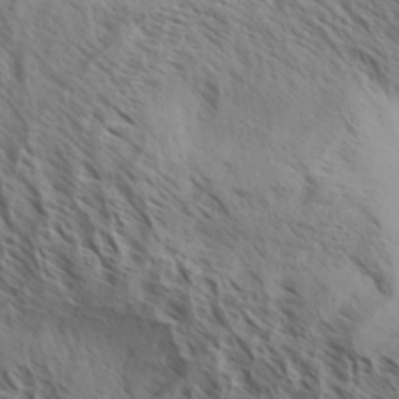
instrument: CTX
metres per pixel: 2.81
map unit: Aa
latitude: 33.2726
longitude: -138.7246
